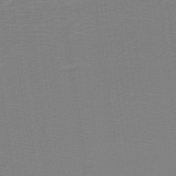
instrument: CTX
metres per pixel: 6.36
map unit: lHb
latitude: -41.1998
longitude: 53.0297
